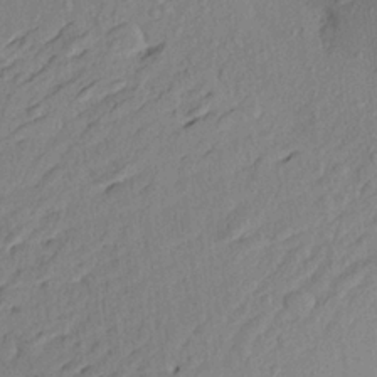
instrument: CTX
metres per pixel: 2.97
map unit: Aa
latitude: 22.4601
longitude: -143.4049
